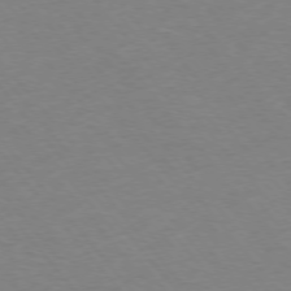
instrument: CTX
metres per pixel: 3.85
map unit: Ap
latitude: -76.5574
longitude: -88.8380
